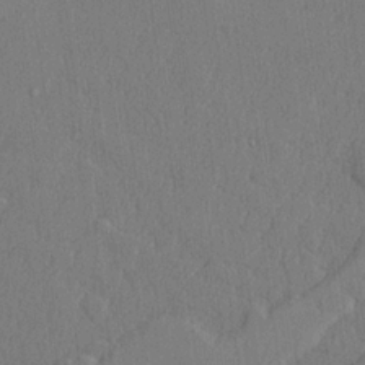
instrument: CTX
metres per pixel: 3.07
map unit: lHvf
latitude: 22.9325
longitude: 142.5573
